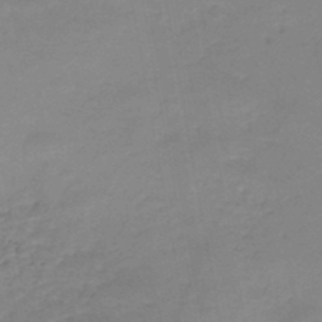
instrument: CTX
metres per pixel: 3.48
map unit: HNb
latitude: -48.2362
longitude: -39.8205
